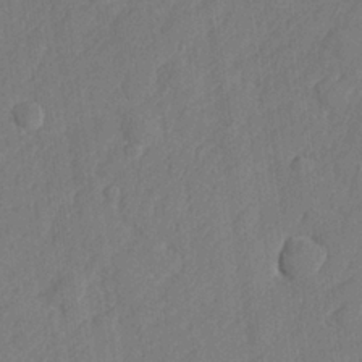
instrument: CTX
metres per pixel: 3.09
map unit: lHvf
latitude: 24.5923
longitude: 141.6344
